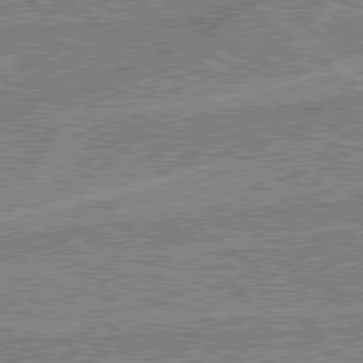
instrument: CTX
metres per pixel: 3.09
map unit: Hpe
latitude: 78.8380
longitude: -143.8583
